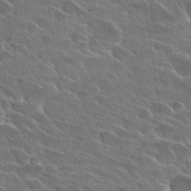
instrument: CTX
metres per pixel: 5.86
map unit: Hto
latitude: 28.3656
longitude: -41.9150
